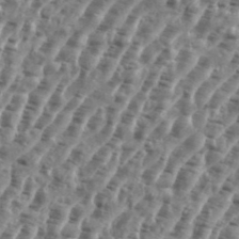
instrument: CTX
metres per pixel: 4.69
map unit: eHh
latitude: 35.6694
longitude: -135.3481
